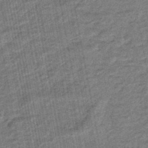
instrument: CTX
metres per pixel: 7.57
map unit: eHb
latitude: -45.8422
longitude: 89.4265
